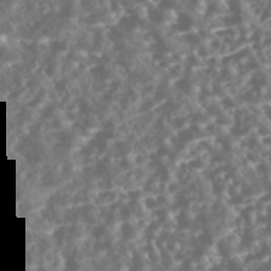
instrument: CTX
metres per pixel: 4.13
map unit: Nhe
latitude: -45.7100
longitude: 152.7085
